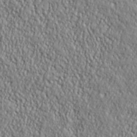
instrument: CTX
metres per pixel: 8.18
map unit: ANa
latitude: 38.3656
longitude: -92.1200
